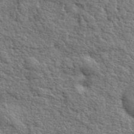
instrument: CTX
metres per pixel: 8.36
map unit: eHh
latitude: 36.7813
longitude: -82.1577
